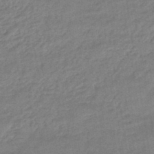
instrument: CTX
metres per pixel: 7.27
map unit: HNhu
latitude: -46.0283
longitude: 91.1243
